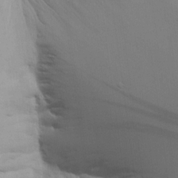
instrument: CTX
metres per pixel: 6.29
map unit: Ave
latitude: 15.8395
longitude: -141.1025
